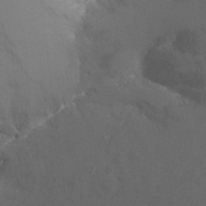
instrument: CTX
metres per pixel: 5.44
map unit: Nhu
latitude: -11.1998
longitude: -37.3482
